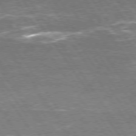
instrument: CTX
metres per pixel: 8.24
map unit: Hpe
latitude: 75.2348
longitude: -142.1389
